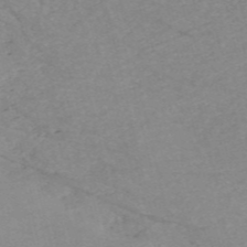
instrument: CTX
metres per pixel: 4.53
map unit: HNb
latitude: -54.6708
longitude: -45.4048
